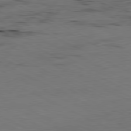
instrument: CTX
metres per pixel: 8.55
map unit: Ap
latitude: -81.4077
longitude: -70.2333
